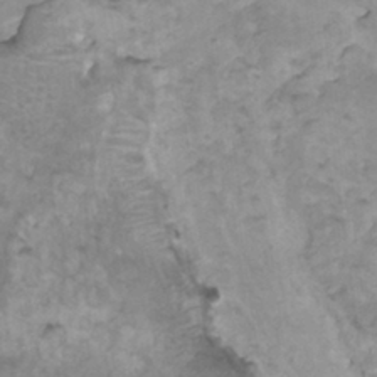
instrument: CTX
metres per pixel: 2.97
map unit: HNhu
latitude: 3.6316
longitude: 3.7855
